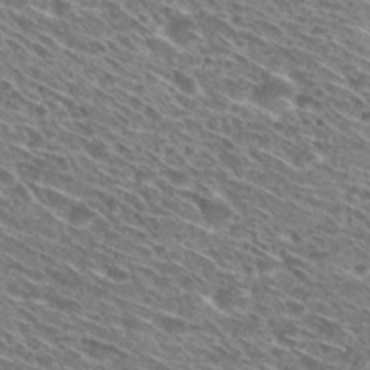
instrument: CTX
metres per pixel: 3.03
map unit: Hto
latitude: 30.0255
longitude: -45.8583
